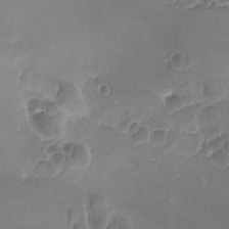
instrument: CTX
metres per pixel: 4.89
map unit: Ave
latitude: -8.7463
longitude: -122.3089
